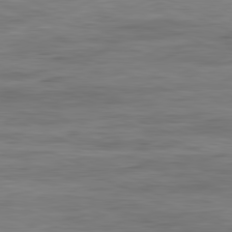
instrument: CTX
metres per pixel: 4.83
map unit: Ap
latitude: -81.8423
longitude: -74.0444
